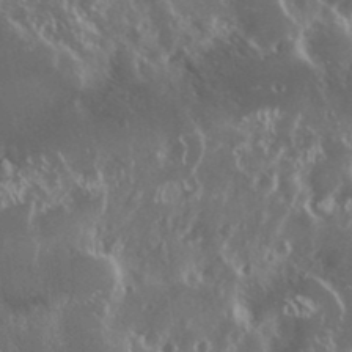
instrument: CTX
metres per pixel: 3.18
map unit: Nhu
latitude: 25.4993
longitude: -59.3293
